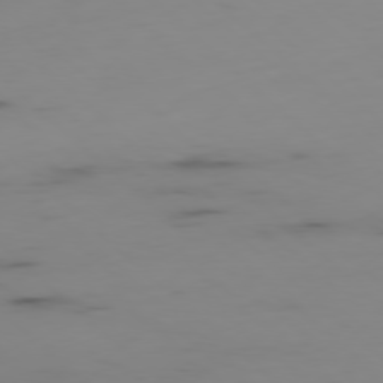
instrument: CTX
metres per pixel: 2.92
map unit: Hpe
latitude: -78.2550
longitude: 15.2376
